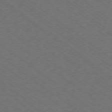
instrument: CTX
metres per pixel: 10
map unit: Ap
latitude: -79.4076
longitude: -64.7813
